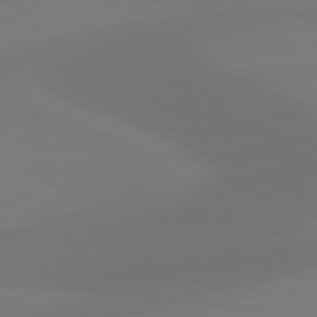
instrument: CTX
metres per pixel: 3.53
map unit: lApd
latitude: 81.3293
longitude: 128.9164
